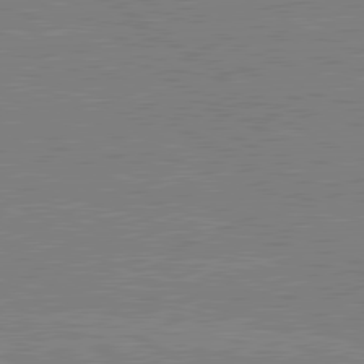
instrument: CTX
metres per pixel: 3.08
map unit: lApd
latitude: 80.5924
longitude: -126.1956
